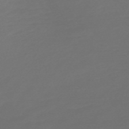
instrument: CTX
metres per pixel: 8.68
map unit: Nve
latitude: -58.9352
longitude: 56.8219
